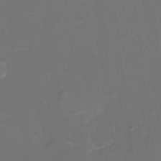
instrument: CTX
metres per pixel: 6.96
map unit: eHh
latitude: -6.6140
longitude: -78.1956
